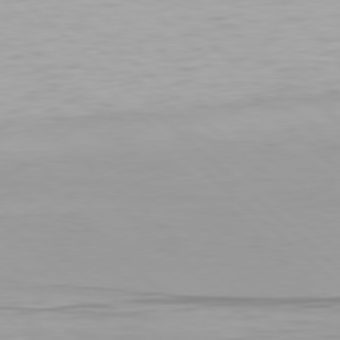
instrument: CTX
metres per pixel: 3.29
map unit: Hpe
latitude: 78.2334
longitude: -170.2522
